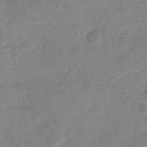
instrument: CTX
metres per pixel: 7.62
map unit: Nve
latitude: -19.7100
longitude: 108.6707
